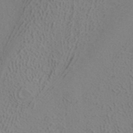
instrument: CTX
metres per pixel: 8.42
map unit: ANa
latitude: 38.6868
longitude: 22.9731
